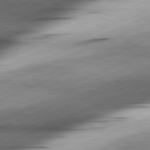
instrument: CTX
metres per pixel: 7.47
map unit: lApd
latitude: 81.7639
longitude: -166.6679
